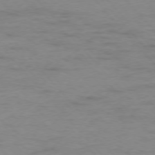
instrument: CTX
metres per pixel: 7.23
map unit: Ap
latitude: -77.0486
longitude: -83.8961
